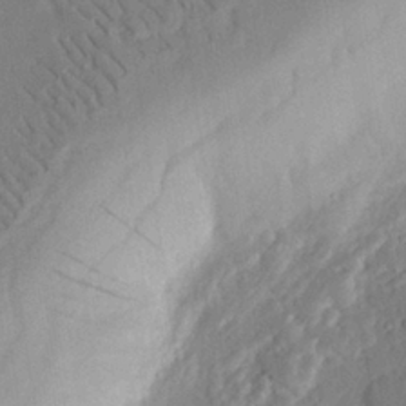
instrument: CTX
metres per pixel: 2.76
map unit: eHh
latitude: 26.4412
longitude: -81.0269
